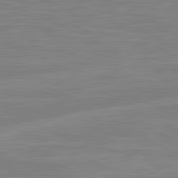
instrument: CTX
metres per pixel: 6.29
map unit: lApd
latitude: 81.6316
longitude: -170.8002
